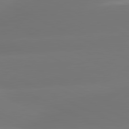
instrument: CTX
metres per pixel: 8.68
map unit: lApd
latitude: 81.4048
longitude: -165.2348
